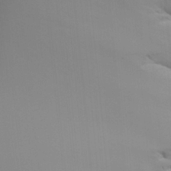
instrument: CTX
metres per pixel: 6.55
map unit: Aa
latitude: 25.9717
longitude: -131.4049
